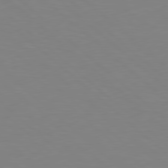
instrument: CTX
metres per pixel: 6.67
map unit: Hpe
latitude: 78.7058
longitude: -164.8947
